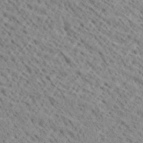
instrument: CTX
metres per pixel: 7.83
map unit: Ave
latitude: 18.7813
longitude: -140.3467
